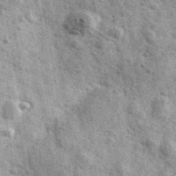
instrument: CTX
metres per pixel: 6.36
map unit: Ave
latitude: 40.3467
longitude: -106.3845
